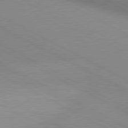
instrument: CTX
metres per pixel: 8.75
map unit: lApd
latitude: 80.5168
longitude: 134.4629
